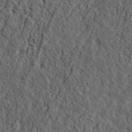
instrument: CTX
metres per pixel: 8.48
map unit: ANa
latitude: 47.8395
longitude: -82.4790
